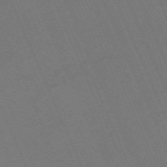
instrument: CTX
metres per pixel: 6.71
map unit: Nhu
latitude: -68.2172
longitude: 38.9542
